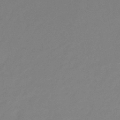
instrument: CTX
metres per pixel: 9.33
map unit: eHb
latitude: -46.5951
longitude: 86.3495
